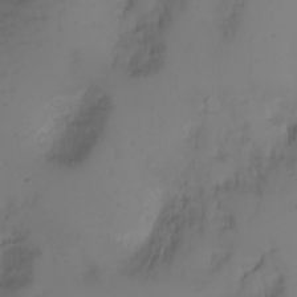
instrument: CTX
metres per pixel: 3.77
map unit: Nhu
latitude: -4.9163
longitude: -84.4790
